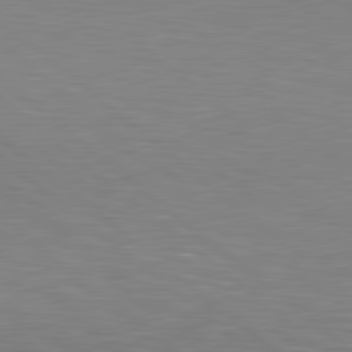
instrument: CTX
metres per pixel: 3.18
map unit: lApd
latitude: 80.2711
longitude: 119.5210
